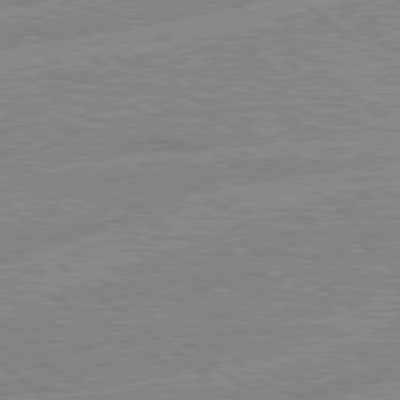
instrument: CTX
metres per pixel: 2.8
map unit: Hpe
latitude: 78.4412
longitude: -156.3467
